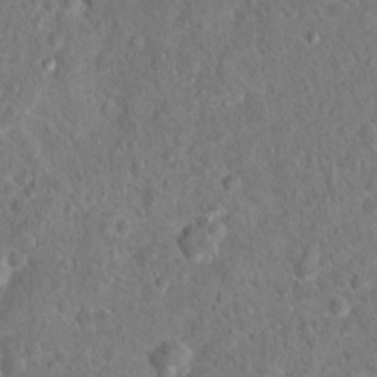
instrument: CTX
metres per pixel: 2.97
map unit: Hto
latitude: 17.0647
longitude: -41.5371
